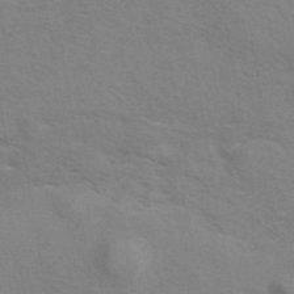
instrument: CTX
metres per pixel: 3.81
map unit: eAb
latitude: 42.7435
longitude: 107.8801
